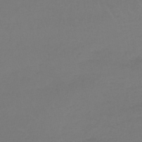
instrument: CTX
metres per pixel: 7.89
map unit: lHb
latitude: -45.2187
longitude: 68.5006
